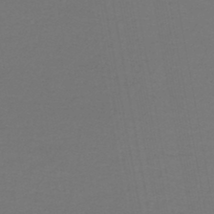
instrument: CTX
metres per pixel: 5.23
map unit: lHb
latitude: -45.0675
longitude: 62.0472
